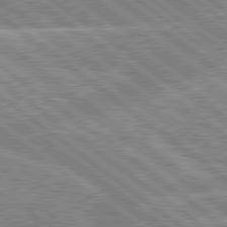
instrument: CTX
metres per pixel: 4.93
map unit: lApd
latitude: 79.2726
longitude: -156.3845
